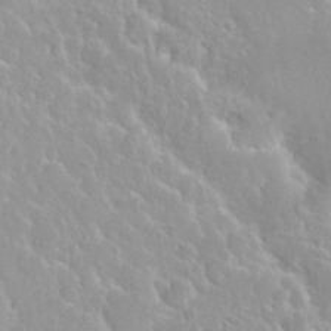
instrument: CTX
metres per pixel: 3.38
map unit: Nhu
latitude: 29.1214
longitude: -54.9136
